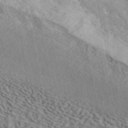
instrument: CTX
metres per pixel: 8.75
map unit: ANa
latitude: 44.6112
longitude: 47.5966
